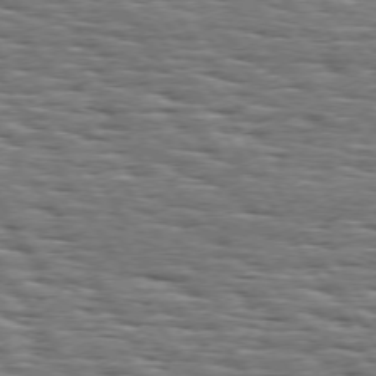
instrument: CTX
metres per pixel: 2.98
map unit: Hpe
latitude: 74.0255
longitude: -138.0633
